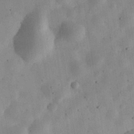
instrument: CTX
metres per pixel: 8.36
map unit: eHh
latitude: 31.5371
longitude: -75.8394
